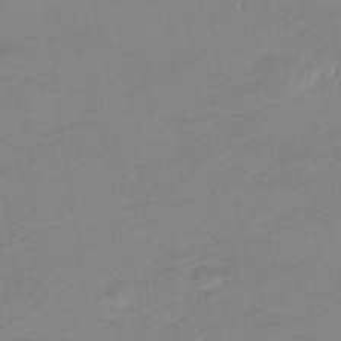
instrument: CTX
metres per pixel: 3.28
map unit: eHb
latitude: -33.7289
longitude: 68.5006
